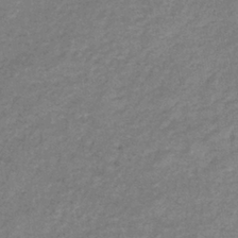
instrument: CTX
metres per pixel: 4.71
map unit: eHb
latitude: -38.0283
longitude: 77.9367
